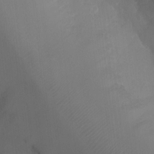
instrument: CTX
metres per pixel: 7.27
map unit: Ht
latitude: -8.9353
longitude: -24.6868
